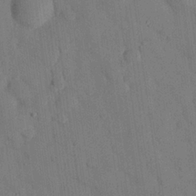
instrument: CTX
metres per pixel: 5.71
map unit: eHh
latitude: 26.4601
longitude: -76.5545
